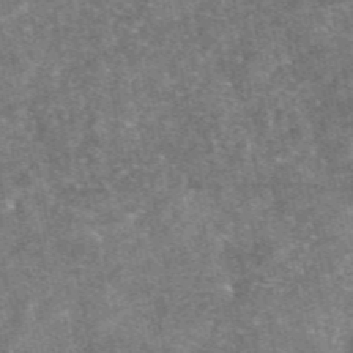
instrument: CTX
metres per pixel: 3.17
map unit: eAb
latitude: 47.0837
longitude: 121.3131
